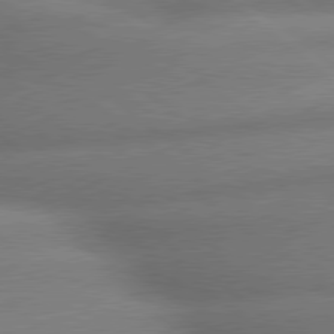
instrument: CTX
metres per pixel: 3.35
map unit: lApd
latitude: 79.6694
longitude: -166.7057
